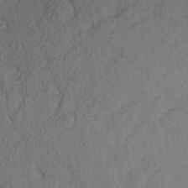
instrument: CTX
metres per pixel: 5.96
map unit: Aa
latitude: 27.0836
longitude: -143.9150
